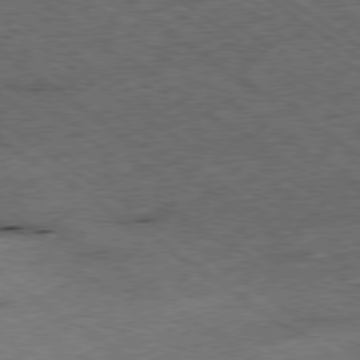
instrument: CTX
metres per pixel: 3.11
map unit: Ap
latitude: -79.5021
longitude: -52.0444
